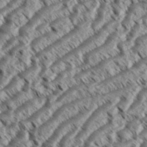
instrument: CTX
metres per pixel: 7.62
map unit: eHh
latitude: 36.3467
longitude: -138.3845
